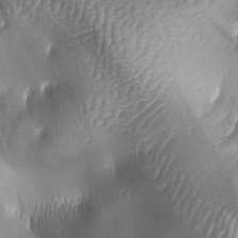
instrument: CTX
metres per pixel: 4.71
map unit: lAa
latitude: -6.2928
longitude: -127.3104
